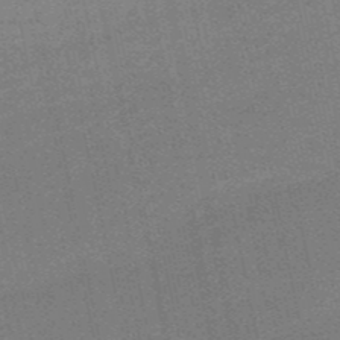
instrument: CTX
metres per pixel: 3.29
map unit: HNb
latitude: -52.0472
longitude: -47.9150
